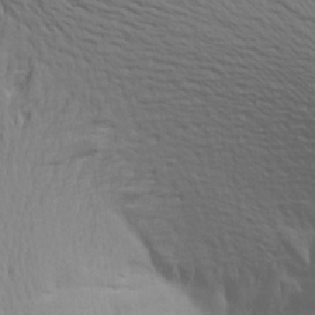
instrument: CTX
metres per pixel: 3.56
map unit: Aa
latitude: 16.1956
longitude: -147.4616
